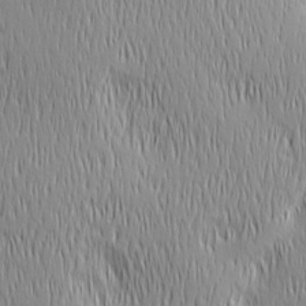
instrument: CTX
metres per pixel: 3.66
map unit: Ave
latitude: 2.8758
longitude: -114.0444
